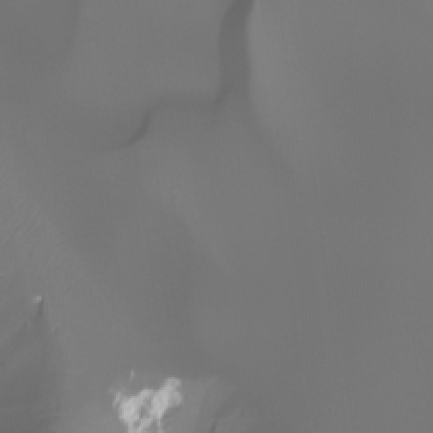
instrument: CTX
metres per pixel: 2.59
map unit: Ht
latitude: -3.5399
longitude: -61.9906
